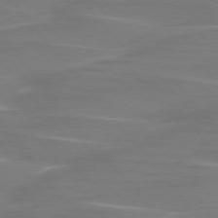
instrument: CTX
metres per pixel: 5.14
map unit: lApd
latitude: 75.8961
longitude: -80.4601
